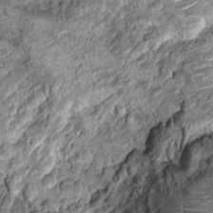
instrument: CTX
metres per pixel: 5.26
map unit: Hto
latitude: 10.7624
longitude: -36.5168
